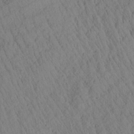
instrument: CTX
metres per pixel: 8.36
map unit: Aa
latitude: 26.7813
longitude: -141.6127
